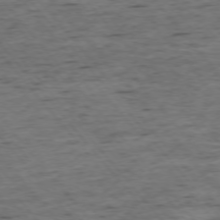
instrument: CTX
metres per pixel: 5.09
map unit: Ap
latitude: -75.6911
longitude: -90.4601
